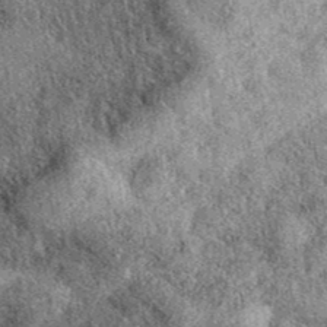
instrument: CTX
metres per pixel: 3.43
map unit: eAb
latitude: 39.6505
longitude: 110.5385
